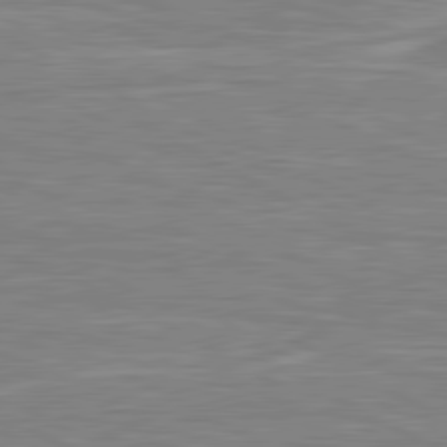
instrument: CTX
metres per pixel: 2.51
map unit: lApd
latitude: 80.7057
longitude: 173.2565
